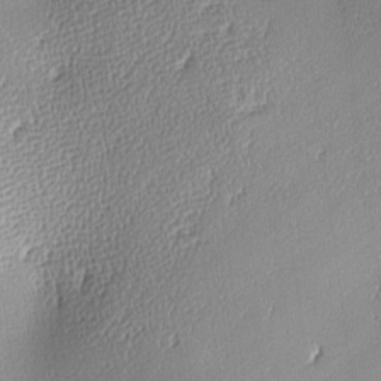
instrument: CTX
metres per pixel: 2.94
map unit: lAa
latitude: -10.3873
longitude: -125.3103
